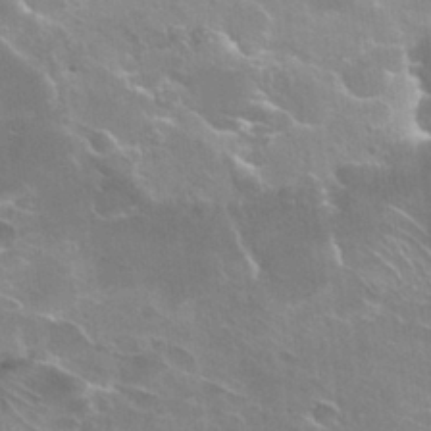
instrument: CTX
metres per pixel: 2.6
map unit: Hto
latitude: 29.6505
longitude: -43.6316
